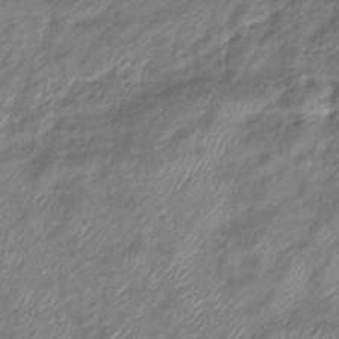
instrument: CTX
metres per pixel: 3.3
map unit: eHb
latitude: -38.9731
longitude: 78.3495
